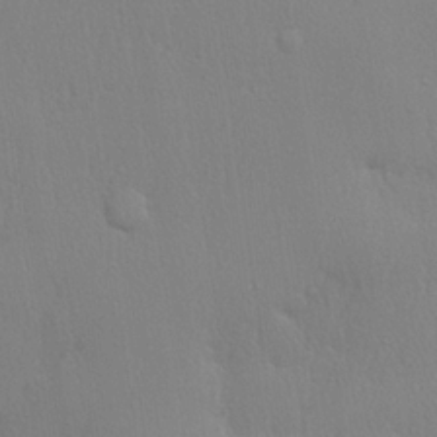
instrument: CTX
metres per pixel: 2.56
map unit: lHvf
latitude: 21.2159
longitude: 141.3132
